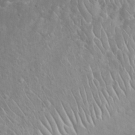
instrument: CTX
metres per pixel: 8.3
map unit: Nhu
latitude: 27.1970
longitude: -62.9136
